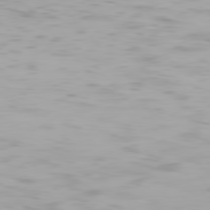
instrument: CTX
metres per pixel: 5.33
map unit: Hpe
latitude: 77.5371
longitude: -165.9906
